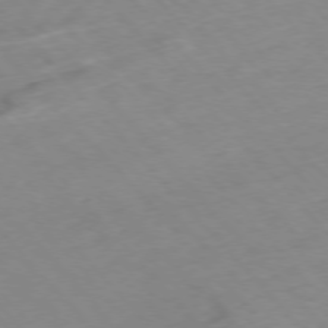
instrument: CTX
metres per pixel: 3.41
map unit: Hpe
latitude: -76.5574
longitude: -17.5371
